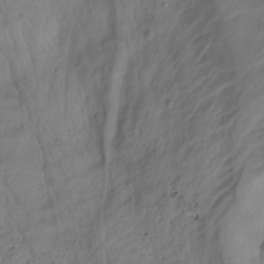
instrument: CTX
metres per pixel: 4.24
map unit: Hto
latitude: -8.5574
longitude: -44.6490
